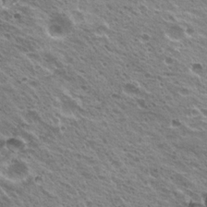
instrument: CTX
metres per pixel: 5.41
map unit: Hto
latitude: 22.8947
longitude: -31.5183
